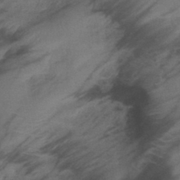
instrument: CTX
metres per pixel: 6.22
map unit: lHb
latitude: -41.0297
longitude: 78.1983
